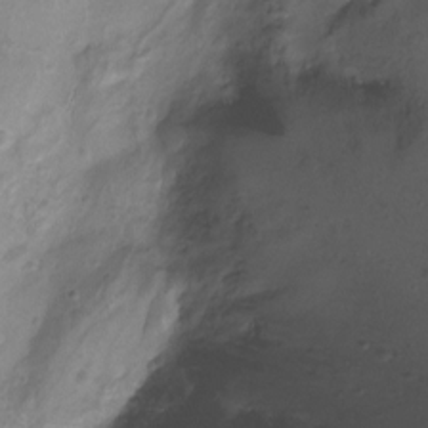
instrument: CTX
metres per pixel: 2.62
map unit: Ht
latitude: -8.7841
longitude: -20.3090
